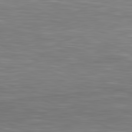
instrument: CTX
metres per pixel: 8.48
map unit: lApd
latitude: 81.4615
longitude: -171.9528
